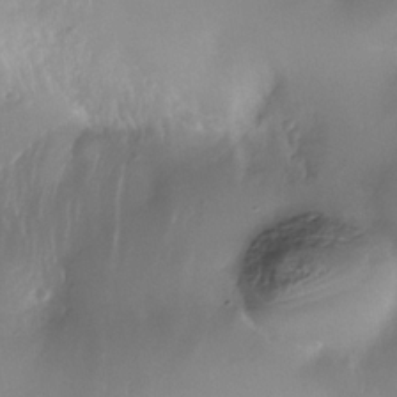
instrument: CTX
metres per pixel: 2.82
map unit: Nhe
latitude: -35.5210
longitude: -131.1215
